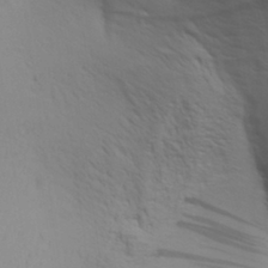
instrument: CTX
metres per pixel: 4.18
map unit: Aa
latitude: 30.1956
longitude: -134.7246
